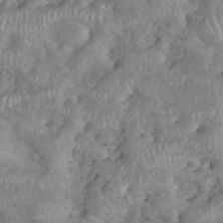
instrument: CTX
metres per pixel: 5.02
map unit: eHh
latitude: 38.4034
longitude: -56.9513
